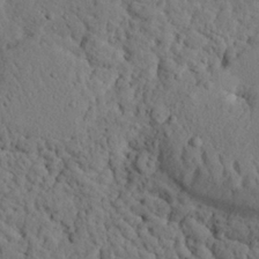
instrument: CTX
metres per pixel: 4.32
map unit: eHh
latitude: 24.8191
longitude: -80.3278
